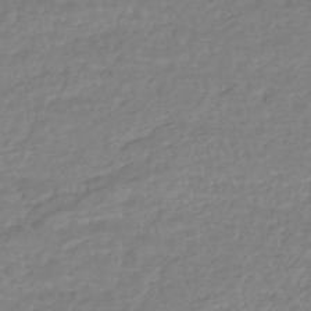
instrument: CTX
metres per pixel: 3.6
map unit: HNhu
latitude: -47.1431
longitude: 96.0094
